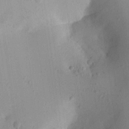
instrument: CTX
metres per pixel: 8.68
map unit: Aa
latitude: 21.3104
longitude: -147.1404
